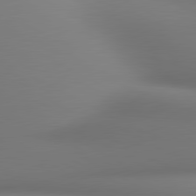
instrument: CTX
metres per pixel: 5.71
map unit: lApd
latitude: 80.8002
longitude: 136.1228
